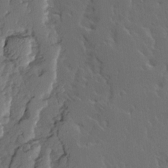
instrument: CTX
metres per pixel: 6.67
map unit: Ave
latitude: 14.4412
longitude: -135.9528
